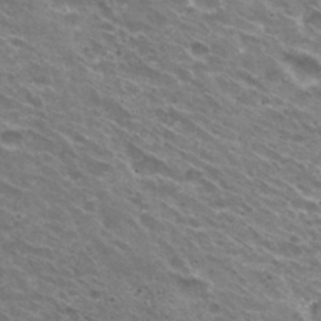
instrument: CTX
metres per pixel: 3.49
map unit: Hto
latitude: 31.2915
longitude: -43.8206
